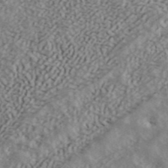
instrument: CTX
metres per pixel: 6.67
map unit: ANa
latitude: 42.7057
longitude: 47.8233
